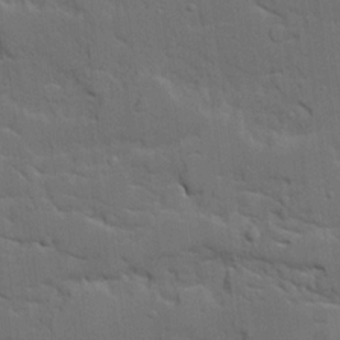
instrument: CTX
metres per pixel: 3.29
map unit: Ave
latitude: 18.8380
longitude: -128.5168
